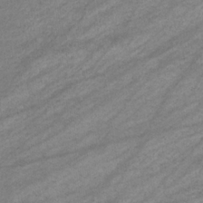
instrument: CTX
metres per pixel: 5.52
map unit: eHb
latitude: -32.9164
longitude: 70.6330
